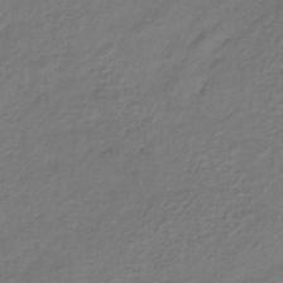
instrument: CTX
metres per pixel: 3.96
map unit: lHb
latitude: -34.7085
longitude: 61.5966
